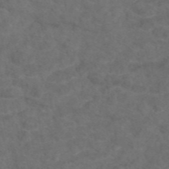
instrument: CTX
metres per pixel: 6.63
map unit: eAb
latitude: 47.6694
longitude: 109.8989
